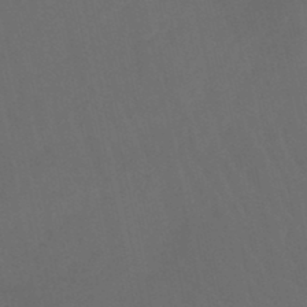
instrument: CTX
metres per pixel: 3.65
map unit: lHb
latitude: -46.5384
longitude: 66.6707
